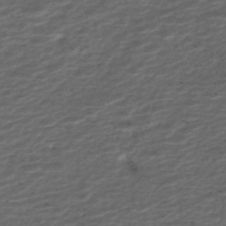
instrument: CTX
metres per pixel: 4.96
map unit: ANa
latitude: -45.0675
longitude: 105.8422
